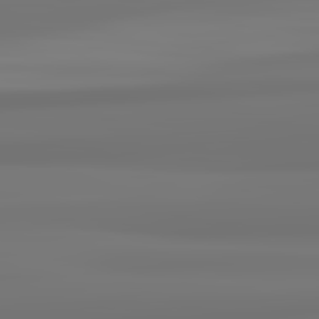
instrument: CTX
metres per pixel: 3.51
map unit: lApd
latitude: 82.3467
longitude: 171.7478
